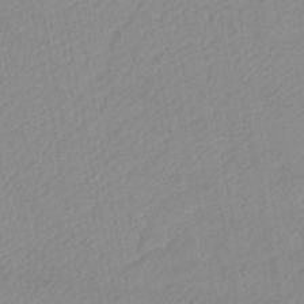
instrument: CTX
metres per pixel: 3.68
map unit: lHb
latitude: -46.6329
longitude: 73.5966
